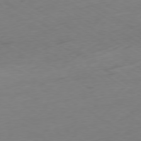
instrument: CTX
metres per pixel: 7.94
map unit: Ap
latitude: -78.8786
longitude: -57.7071
